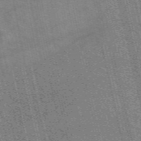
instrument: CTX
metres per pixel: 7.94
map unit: eAb
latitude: 51.2726
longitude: 109.8044
